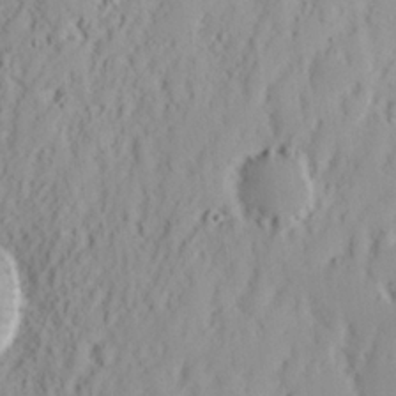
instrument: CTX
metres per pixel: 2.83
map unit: Nhu
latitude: 15.9906
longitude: -73.4805
